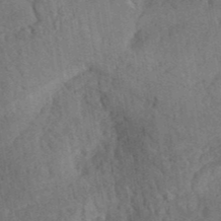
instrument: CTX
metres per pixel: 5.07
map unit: ANa
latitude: 41.2159
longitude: 52.3495
